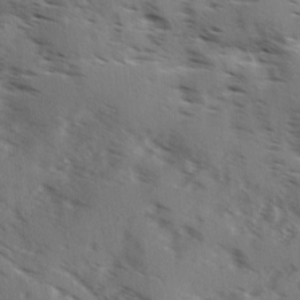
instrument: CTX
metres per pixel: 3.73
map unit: Ave
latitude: 1.2159
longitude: -110.8002
